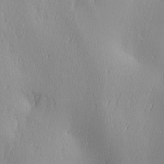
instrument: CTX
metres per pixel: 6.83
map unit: Ave
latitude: 2.9702
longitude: -113.0269
